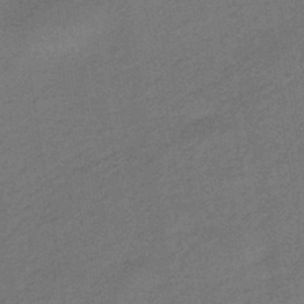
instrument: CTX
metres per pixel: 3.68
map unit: HNhu
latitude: -43.8611
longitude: 90.8219
